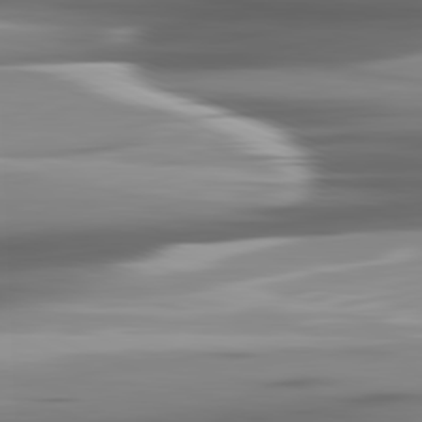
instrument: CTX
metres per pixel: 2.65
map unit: lApd
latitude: 81.8583
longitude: -140.7057
